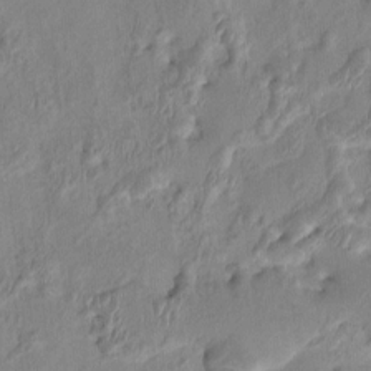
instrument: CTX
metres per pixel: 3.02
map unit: HNhu
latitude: 4.2333
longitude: -7.0269
